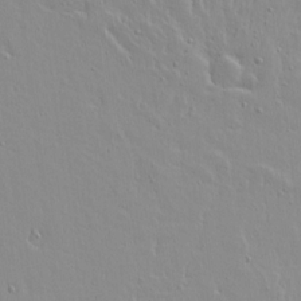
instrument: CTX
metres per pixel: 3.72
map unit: Aa
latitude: 17.1970
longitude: -124.6490
